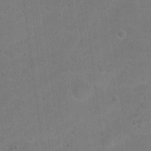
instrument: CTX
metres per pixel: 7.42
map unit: Hto
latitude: 16.3845
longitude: -37.6316
